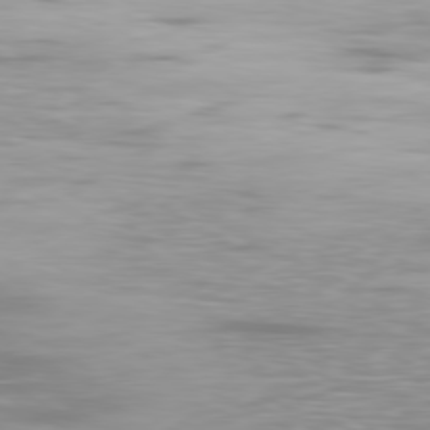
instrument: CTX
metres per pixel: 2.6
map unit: Ap
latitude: -80.3118
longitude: -60.4601
